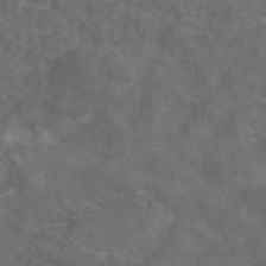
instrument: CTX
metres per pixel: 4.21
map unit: ANa
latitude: 42.9136
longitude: 24.3873
